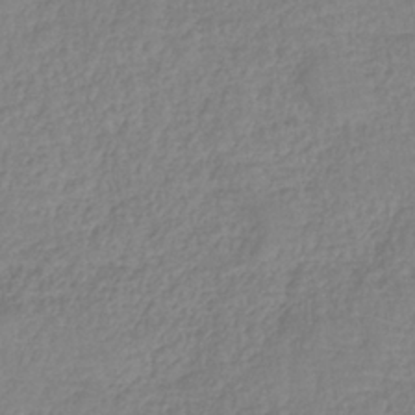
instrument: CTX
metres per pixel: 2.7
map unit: HNb
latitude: -34.7463
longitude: 55.2943
